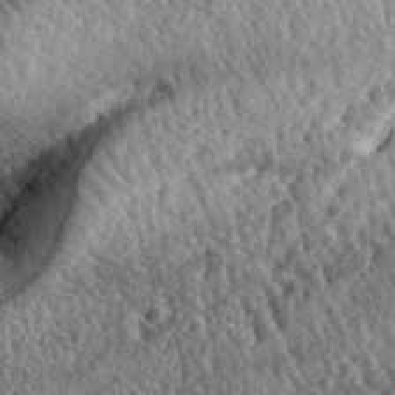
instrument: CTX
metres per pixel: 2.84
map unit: eHh
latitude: 34.4223
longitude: -78.7247
